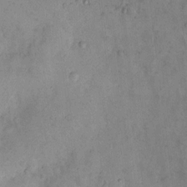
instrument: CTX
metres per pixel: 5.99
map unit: eHh
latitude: 12.2145
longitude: -62.6869
